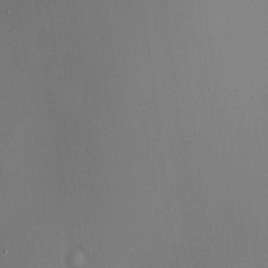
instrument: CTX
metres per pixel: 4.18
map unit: HNhu
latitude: 12.7058
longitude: 11.5777
